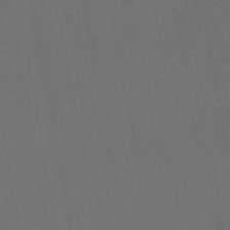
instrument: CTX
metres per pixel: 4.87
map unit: eHb
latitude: -43.6910
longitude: 87.9556
